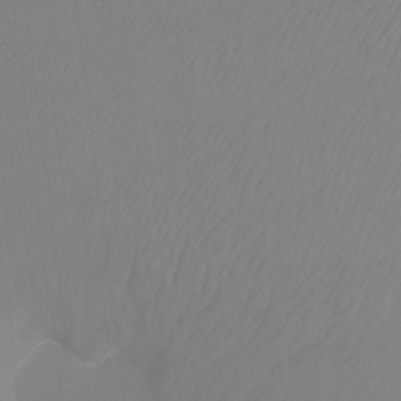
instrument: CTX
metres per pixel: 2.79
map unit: Ht
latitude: -3.5966
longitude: -27.8583
